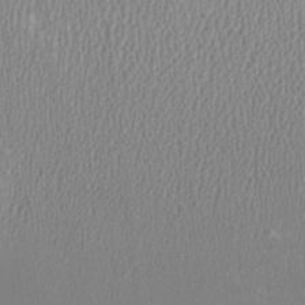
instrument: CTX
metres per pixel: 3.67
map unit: HNhu
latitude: -3.0108
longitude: -1.6694
